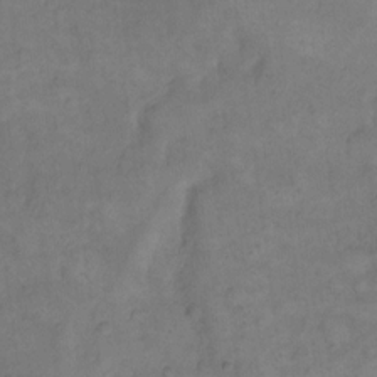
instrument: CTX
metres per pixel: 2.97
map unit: eHh
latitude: 14.5168
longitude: -65.8394
